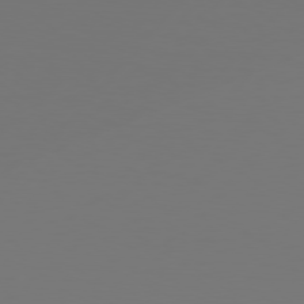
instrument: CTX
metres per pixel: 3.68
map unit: Hpe
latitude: 76.4034
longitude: -137.9339
